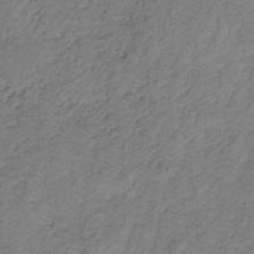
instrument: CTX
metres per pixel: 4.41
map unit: lHb
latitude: -33.2943
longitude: 65.9745
